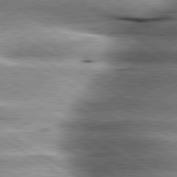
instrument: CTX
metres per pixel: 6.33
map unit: lApd
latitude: 80.1200
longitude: -142.2145
